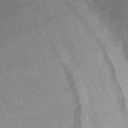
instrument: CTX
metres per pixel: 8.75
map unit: HNhu
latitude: -44.9542
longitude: 92.8408
